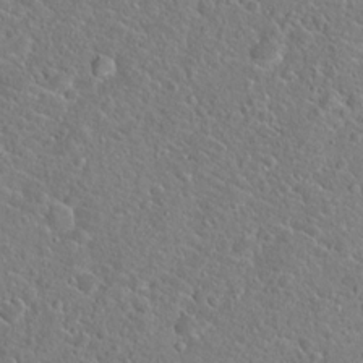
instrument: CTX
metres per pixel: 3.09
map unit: Hto
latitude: 20.0444
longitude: -44.6112
